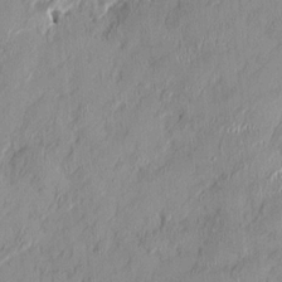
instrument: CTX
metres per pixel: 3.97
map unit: HNhu
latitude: 0.9324
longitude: -5.5938
